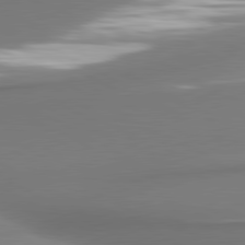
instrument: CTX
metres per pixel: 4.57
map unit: lApd
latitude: 80.8002
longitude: 177.8800
